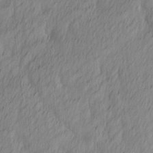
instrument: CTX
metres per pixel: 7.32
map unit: Ave
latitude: 13.2159
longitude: -106.4034
